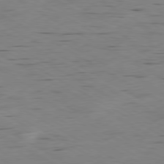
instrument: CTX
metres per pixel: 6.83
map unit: Ap
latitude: -80.4062
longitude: -93.3292
